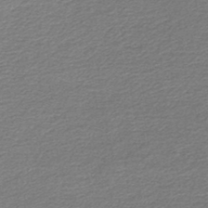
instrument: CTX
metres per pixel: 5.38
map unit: lHb
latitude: -45.7667
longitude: 57.4832
